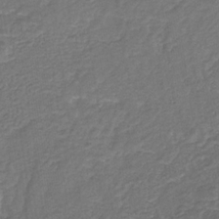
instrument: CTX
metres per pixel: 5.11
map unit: eHb
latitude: -30.6707
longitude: 62.8219
